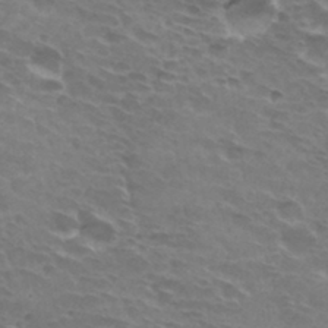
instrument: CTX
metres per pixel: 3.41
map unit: Hto
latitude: 32.8002
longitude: -43.4804
